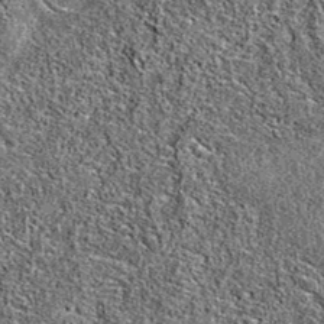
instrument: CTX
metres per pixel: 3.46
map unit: eAb
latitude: 37.1781
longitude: 105.6533
